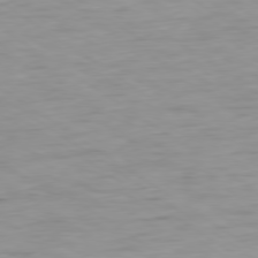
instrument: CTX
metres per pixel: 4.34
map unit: Ap
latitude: -79.8611
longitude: -58.3278
